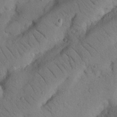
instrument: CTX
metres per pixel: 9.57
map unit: Nhu
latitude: 22.1389
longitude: -74.9136
